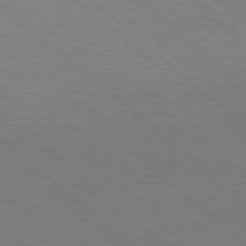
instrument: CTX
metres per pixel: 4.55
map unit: Hpe
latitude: 77.8016
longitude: -157.6127
